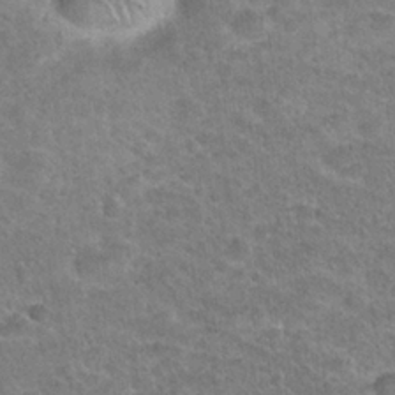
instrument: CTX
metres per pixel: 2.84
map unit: Hto
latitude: 21.6694
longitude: -48.9703
